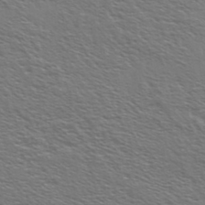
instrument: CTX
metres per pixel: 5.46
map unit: Ave
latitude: 37.8017
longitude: -109.3670
